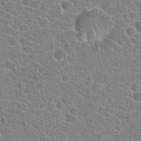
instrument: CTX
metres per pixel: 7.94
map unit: Hto
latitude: 22.4223
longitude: -44.6112
